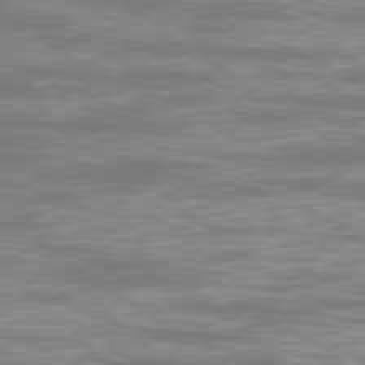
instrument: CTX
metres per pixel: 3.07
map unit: Ap
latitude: -79.1809
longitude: -93.1214
